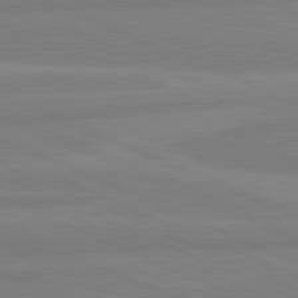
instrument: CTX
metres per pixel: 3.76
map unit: lApd
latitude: 81.8394
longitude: -173.2159
